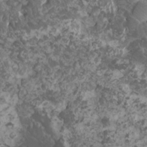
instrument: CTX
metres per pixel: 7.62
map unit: HNhu
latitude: 1.7449
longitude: 7.3132
